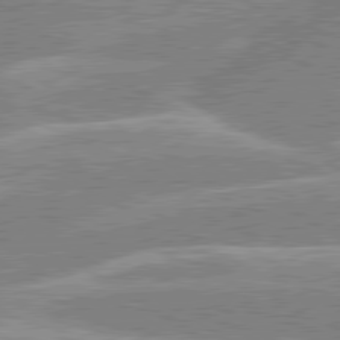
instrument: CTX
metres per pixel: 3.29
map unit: lApd
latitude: 80.1200
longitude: -130.6302
